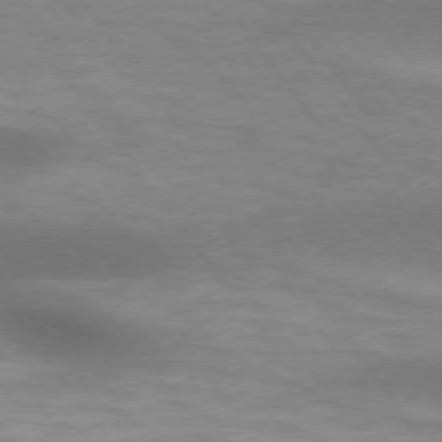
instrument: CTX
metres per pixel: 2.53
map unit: lApd
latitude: 74.9136
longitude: -49.9339
